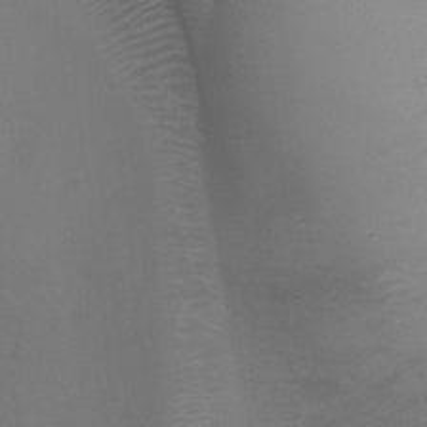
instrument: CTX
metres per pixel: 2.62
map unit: Ht
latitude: 2.8380
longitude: -22.7435
